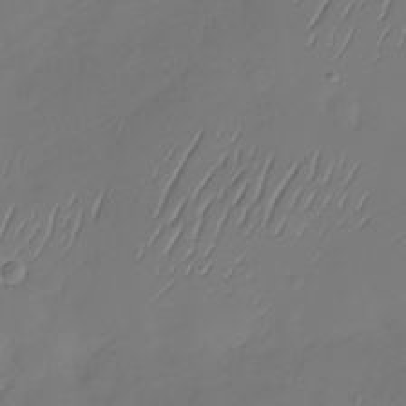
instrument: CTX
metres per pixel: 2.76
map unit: Nhu
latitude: -29.1998
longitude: -59.4238
